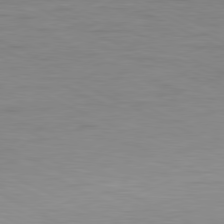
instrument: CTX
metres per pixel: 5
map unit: Ap
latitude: -81.3510
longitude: -75.6883
